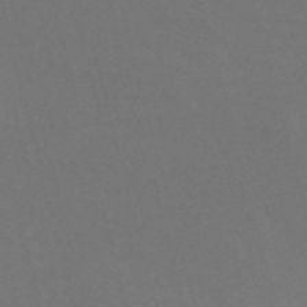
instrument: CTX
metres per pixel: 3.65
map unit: Nve
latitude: -57.8233
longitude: 52.0850
